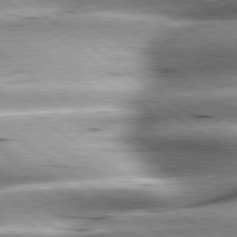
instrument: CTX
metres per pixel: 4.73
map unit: lApd
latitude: 79.6316
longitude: -140.8758
